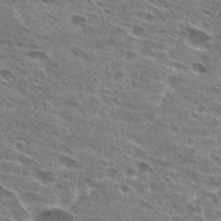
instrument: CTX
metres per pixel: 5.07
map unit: Hto
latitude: 27.4993
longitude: -45.6694
